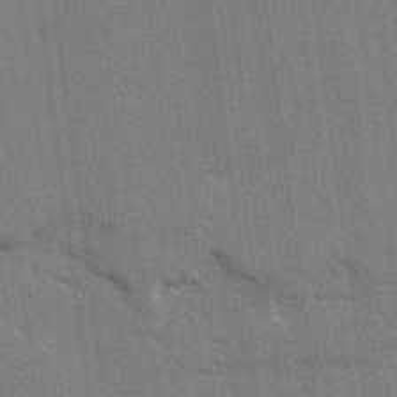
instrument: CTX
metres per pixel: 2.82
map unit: Ave
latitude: 16.4223
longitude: -139.6694
